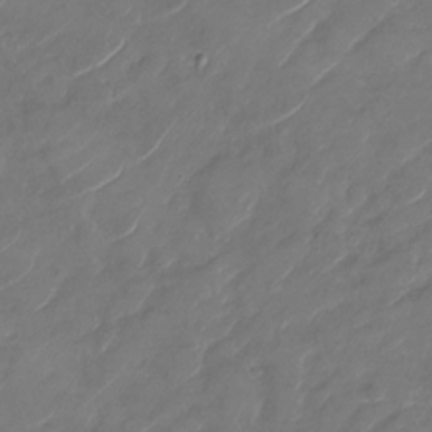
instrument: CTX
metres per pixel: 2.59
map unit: Nhu
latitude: -29.3321
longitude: -72.2334
